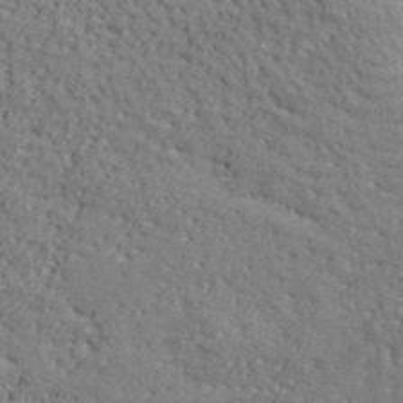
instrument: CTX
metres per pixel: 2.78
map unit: lHvf
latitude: 39.7638
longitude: -87.5560
